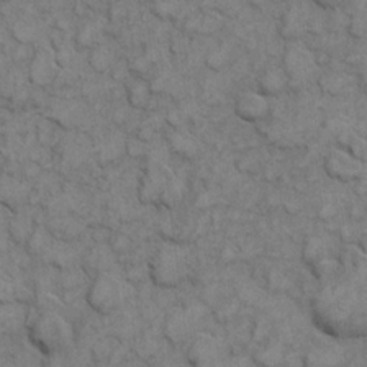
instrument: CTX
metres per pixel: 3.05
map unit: eHh
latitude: 7.3671
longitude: -64.8758
